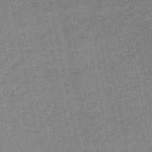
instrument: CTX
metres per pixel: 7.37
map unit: lHb
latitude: -49.1809
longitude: 74.7841
